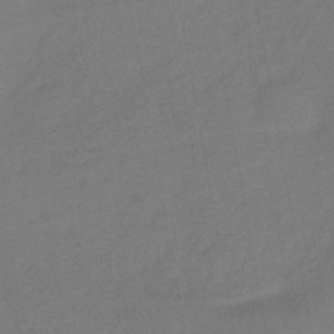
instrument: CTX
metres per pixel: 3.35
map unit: lHb
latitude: -42.4062
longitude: 74.0850
